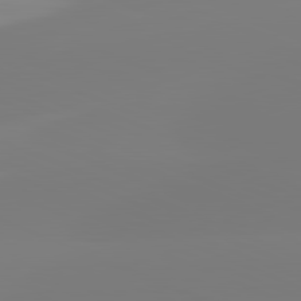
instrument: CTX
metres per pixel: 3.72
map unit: lApd
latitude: 81.6694
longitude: -159.3293
